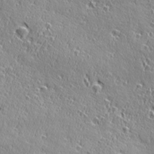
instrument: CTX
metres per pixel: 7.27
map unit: Ave
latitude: 21.0270
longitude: -135.9717
